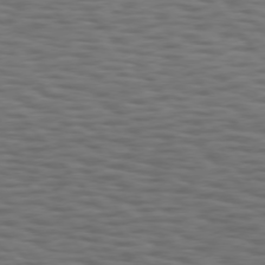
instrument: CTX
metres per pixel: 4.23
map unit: Hpe
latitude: 74.9703
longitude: -134.2522
